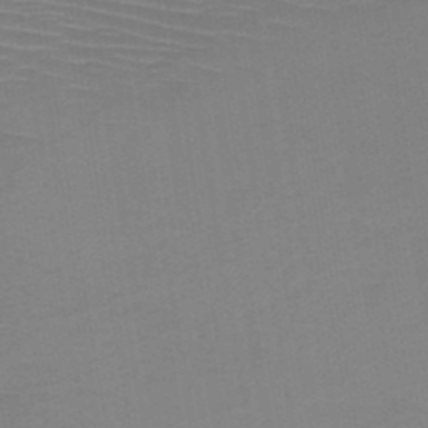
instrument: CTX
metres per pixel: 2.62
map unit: HNb
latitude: -48.6708
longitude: -44.9513
